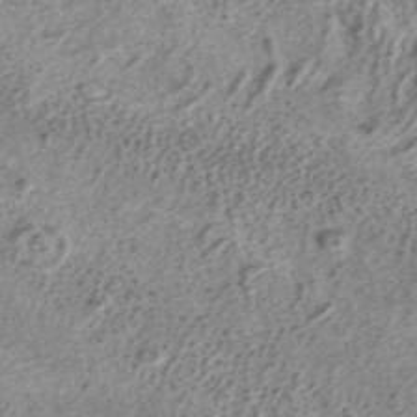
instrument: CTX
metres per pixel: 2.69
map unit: ANa
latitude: 37.1592
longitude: 15.4455
